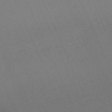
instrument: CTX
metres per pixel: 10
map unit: Nhu
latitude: -68.1794
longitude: 39.0109
